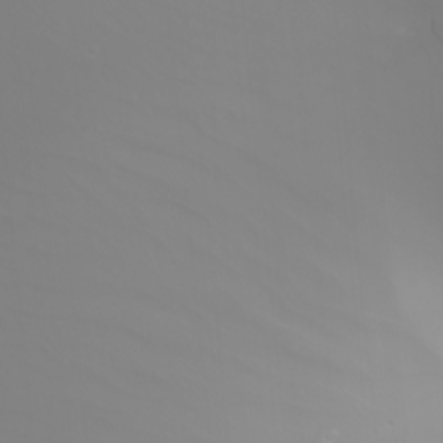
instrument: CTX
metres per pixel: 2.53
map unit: Htu
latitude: -5.1998
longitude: -89.9339
